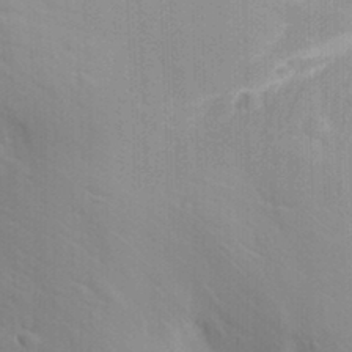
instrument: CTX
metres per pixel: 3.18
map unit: Aa
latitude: 29.1970
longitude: -138.8758
